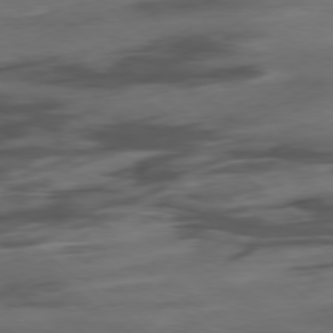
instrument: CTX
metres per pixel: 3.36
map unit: Hpe
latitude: -78.7463
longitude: -18.6679
